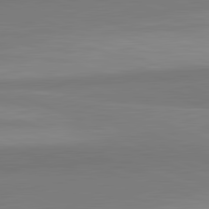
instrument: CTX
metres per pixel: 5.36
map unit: lApd
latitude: 82.5167
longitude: 156.9730
